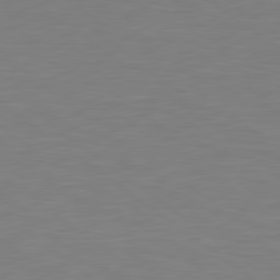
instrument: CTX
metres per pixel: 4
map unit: lApd
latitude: 79.3671
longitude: -148.5168
